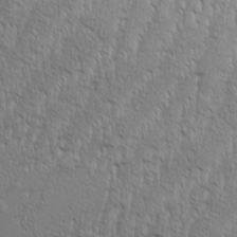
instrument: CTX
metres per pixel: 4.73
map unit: Aa
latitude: 8.6869
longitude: -130.1956
